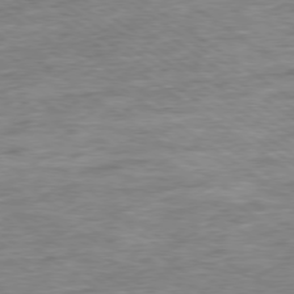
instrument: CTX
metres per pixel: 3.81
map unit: Ap
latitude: -79.0675
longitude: -101.2348
